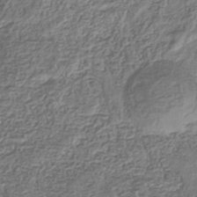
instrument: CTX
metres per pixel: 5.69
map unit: eHb
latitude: -35.4265
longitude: 80.1795
